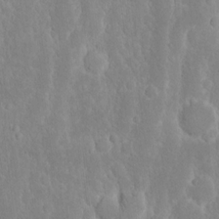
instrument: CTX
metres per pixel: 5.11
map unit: eHh
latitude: 16.1011
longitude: -71.9528
